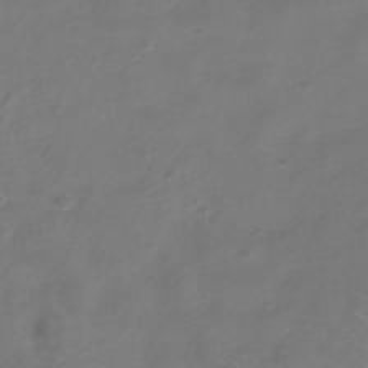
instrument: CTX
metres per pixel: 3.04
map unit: Nhe
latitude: -32.7464
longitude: -88.3279
